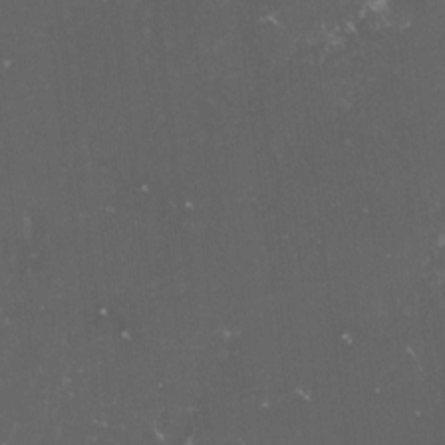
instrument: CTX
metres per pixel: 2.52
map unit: lHvf
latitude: -15.2943
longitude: -102.2333
